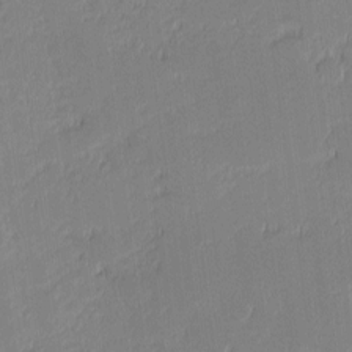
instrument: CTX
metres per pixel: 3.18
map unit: eHh
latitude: -1.1998
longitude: -83.8961
